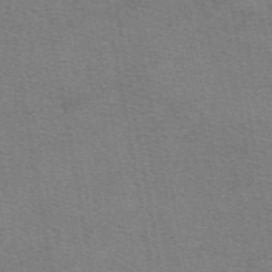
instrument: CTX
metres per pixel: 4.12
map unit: eAb
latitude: 50.4412
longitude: 105.5588
